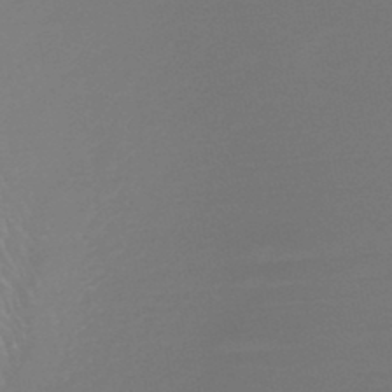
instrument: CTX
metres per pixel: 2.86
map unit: HNb
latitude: -46.7841
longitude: -43.5560
